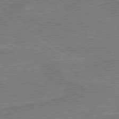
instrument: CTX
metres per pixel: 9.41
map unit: lApd
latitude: 79.7261
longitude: 170.1228
